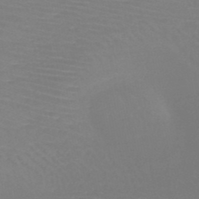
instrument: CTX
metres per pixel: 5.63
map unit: HNb
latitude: -46.9541
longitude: -43.4238
